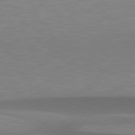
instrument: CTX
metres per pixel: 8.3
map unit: lApd
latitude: 79.3671
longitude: -94.7813
